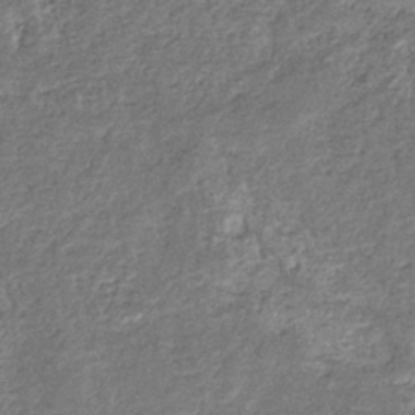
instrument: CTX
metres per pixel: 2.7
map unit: eHb
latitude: -36.2550
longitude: 78.9541
